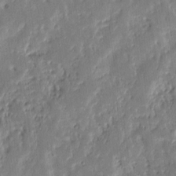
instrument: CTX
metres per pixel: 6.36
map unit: eHh
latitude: 8.2712
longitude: -73.6316
